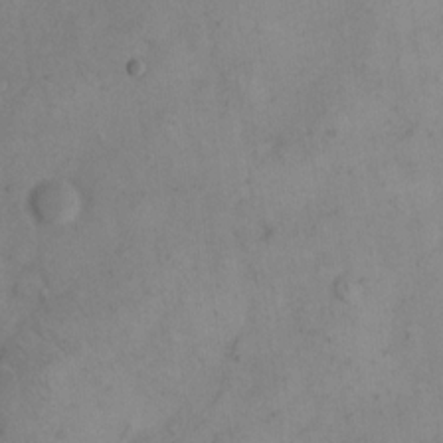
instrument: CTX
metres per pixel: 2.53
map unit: eHh
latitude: 14.9136
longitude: -67.7260
